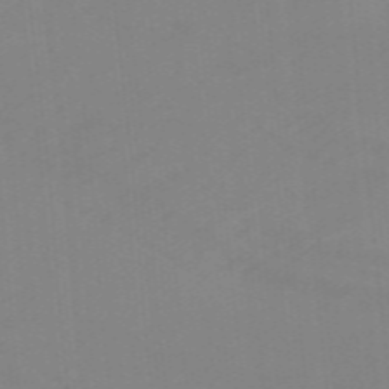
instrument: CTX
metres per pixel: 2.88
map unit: lHb
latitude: -48.2551
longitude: 83.6722
